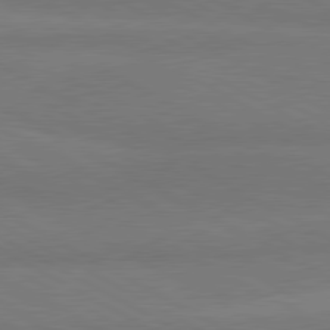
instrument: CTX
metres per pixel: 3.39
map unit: lApd
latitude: 80.6301
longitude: -179.8395
